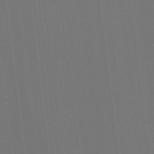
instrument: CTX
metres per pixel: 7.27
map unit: HNhu
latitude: -1.9367
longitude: -6.3089
